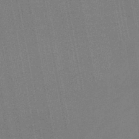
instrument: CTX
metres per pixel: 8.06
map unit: eHb
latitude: -44.9542
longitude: 87.4077
